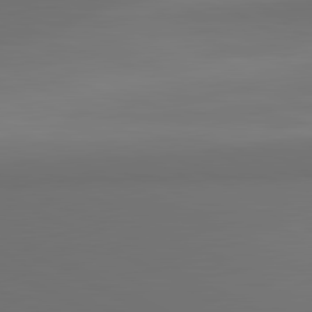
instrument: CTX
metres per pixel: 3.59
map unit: lApd
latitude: 81.5938
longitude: 152.7841
